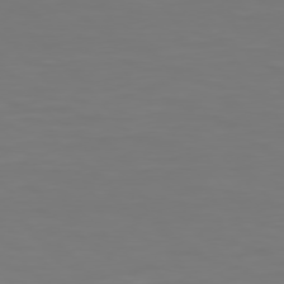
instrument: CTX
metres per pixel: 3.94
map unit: Hpe
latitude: 76.1200
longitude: -133.6505
